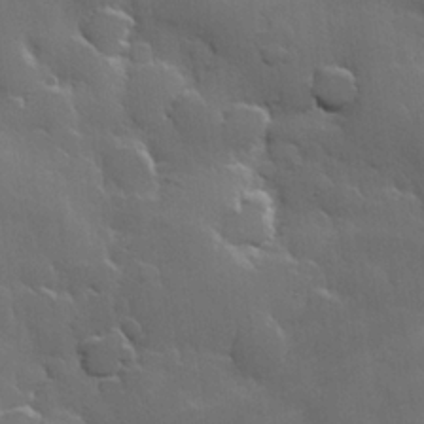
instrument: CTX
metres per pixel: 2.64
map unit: Hve
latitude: 23.0080
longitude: 148.9542
